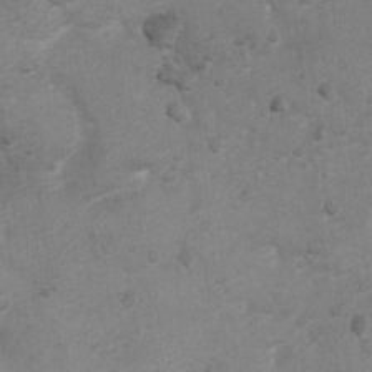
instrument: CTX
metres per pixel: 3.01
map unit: Ht
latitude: 3.0647
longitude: -28.2900
